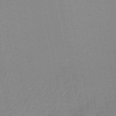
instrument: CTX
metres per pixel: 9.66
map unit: HNb
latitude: -47.7099
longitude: 58.5384
